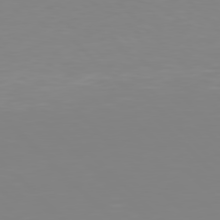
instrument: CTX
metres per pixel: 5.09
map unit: Hpe
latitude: 77.8394
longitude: -172.8002
